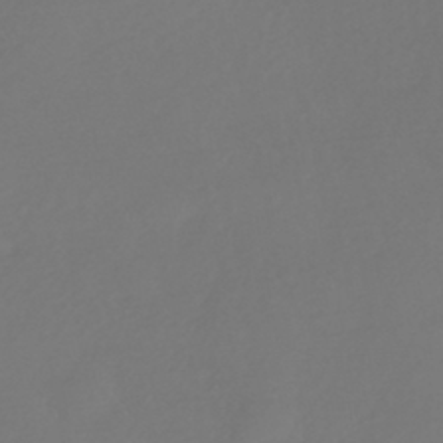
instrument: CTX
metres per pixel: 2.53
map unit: HNhu
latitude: -43.1242
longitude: 93.6155
